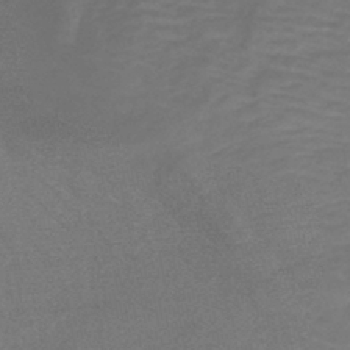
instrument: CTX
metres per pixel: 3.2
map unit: lHb
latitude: -43.1620
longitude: 81.1242
